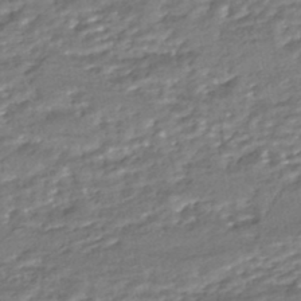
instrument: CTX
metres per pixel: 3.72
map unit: HNhu
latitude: -44.8597
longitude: 95.8800
